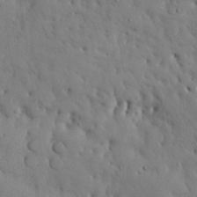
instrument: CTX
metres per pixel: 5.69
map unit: Nhu
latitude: 27.6694
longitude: -72.3279
